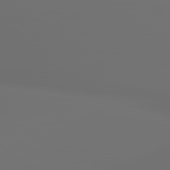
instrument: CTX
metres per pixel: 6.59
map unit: lApd
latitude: 79.9150
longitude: 177.3132
